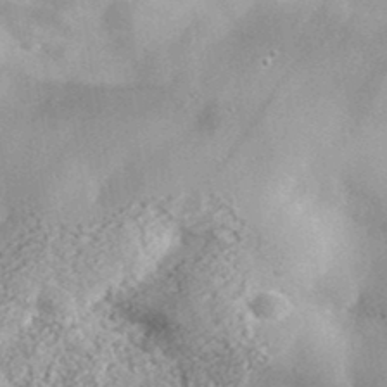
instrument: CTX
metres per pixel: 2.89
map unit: lHvf
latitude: 37.7639
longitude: -87.8772
